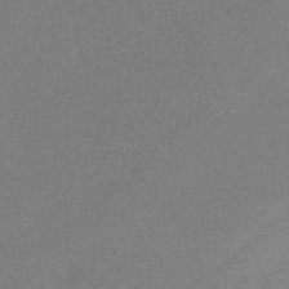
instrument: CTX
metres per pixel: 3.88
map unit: lHb
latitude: -48.2551
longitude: 67.8233
